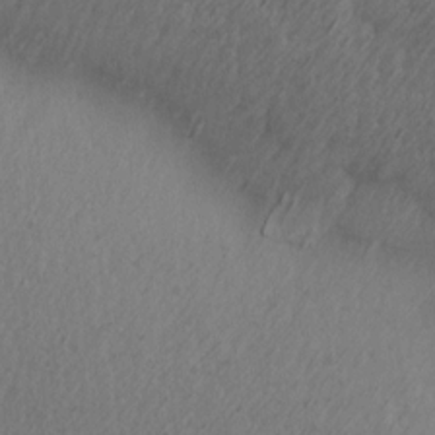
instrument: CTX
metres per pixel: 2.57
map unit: Ave
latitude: 13.8395
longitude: -106.1767
